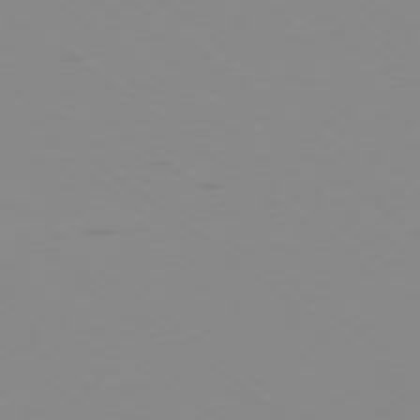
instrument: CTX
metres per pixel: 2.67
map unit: Ap
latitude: -78.0283
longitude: -66.0633
